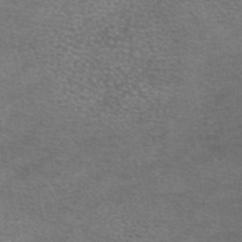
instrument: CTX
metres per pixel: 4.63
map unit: eAb
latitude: 45.5371
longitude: 103.9367
